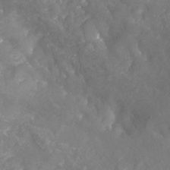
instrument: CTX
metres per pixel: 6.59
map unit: Nhu
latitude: -25.0108
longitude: -57.1214
